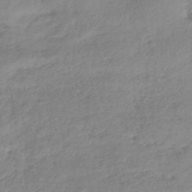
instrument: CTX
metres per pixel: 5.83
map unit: lHb
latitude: -41.3887
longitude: 68.6329
